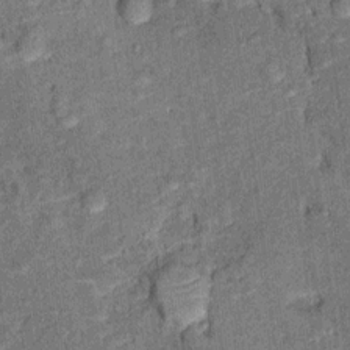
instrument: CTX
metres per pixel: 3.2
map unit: Ht
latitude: 10.6680
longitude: -39.3671
